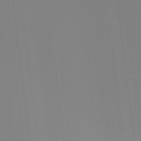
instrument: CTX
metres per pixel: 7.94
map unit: Hto
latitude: -8.0094
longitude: -51.1781
